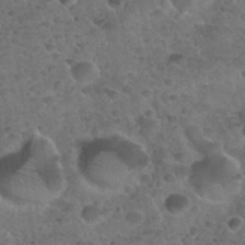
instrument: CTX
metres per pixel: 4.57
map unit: Nhu
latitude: 31.8584
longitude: -52.2145
